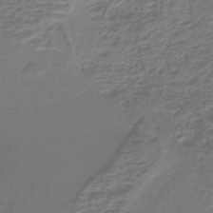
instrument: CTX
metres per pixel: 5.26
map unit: lHb
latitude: -41.8233
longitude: 52.2928
